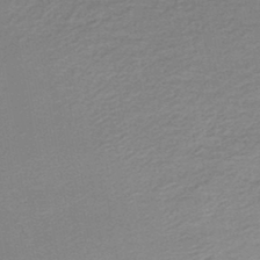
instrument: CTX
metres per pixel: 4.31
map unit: HNb
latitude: -44.0661
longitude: 52.2550
